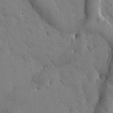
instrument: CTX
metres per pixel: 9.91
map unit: Htu
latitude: -0.3873
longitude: 175.1053
